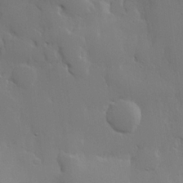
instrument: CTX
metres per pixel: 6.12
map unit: lHvf
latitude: 22.5546
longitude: 145.7478
